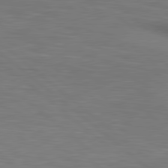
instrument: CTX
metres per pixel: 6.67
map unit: lApd
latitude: 80.1767
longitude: 119.5588
